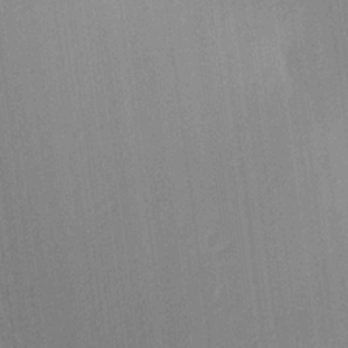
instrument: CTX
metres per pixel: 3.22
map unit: Aa
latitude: 21.1781
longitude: -139.3104
